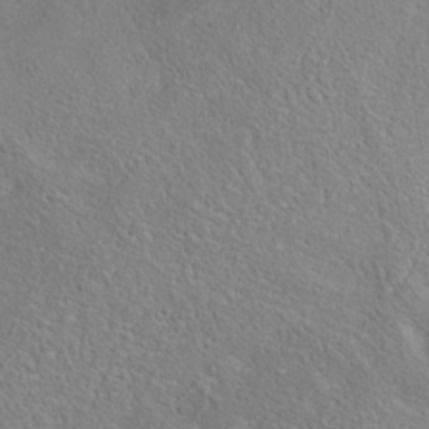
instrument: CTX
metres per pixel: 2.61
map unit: Nhe
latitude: -38.2551
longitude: 139.3321
